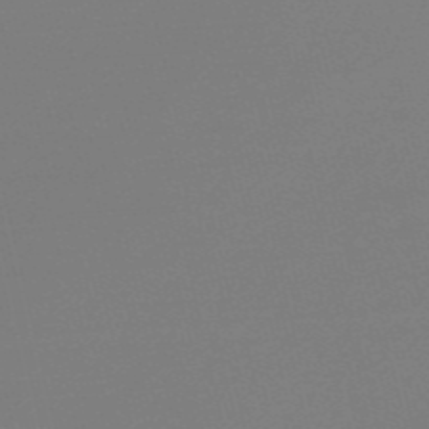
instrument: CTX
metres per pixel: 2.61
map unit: Nve
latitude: -56.7463
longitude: 62.0661
